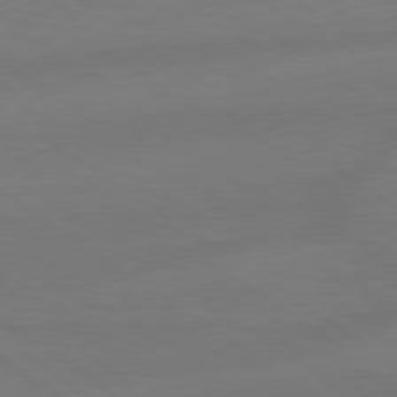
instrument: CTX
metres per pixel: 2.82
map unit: lApd
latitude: 79.0459
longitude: -142.8758
